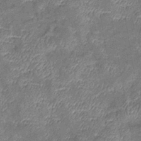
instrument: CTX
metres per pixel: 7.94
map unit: eHb
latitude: -39.8611
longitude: 76.2928
